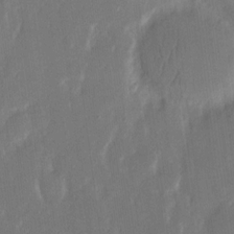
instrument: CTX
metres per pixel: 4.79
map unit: eHh
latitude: 13.1781
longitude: -70.9325
